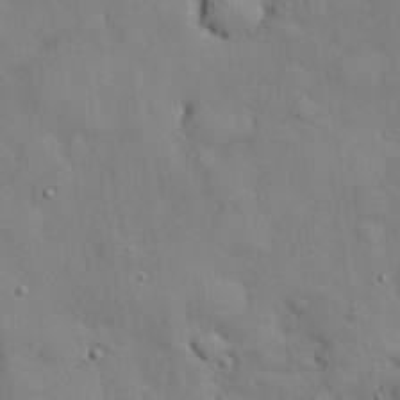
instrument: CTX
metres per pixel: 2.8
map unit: eHh
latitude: 30.3845
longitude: -83.1781
